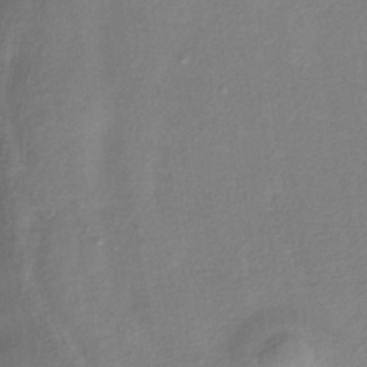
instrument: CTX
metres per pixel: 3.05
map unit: lHb
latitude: -34.0094
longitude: 64.4440
